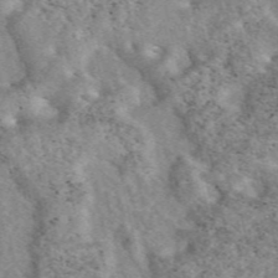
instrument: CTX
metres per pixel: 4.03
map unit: eAb
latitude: 47.7072
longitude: 119.0675
